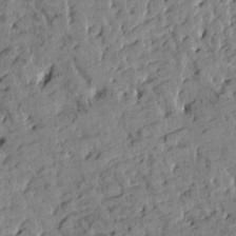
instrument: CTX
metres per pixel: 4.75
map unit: Htu
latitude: -2.6140
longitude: 175.1998
